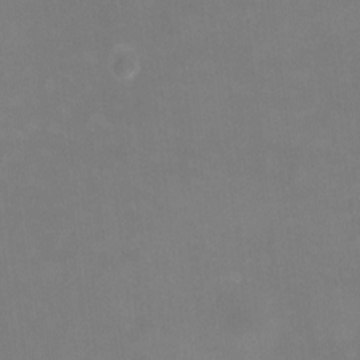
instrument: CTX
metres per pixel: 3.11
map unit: HNhu
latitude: 7.8961
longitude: 9.8422
